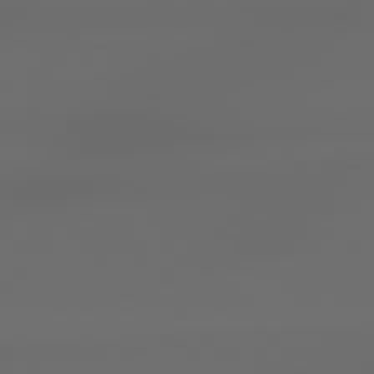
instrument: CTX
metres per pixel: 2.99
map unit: lApd
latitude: 78.9325
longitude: -135.8016
